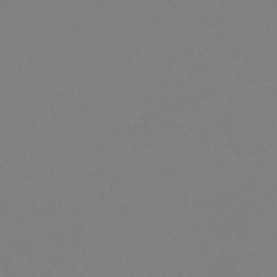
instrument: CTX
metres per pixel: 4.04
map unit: Nve
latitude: -56.6140
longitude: 62.2739
